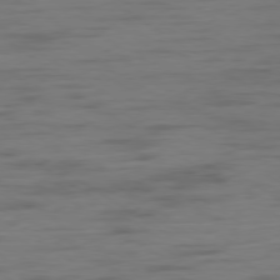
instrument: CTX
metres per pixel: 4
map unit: Hpe
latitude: -79.1998
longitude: -21.7072
